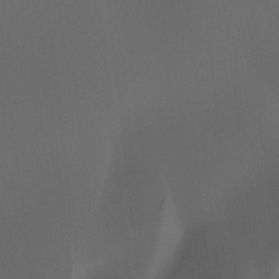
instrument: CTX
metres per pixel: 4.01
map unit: Htu
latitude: -6.7841
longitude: -49.2915
